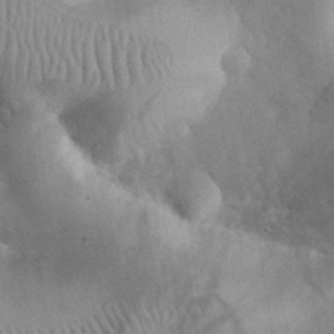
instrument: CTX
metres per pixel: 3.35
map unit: eHh
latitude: 30.6869
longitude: -70.4979
